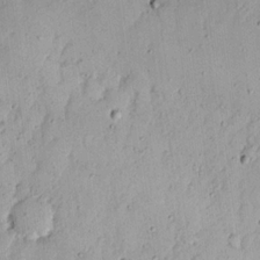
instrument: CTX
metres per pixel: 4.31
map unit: Nhu
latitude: 17.8961
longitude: -72.9325
